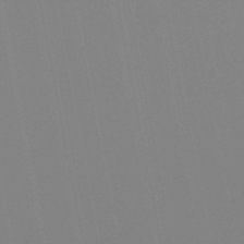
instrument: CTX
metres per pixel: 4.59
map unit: lHb
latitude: -48.3684
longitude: 70.0283
